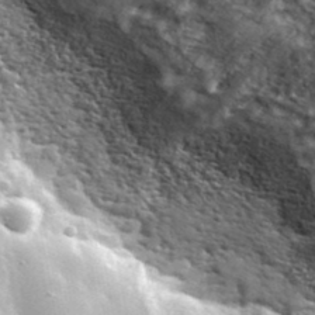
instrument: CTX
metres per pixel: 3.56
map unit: lHvf
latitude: 36.1200
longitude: -88.3846
